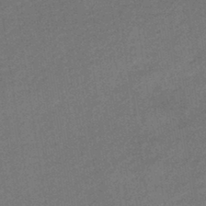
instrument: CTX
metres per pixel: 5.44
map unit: HNhu
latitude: -43.9556
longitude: 90.5574
